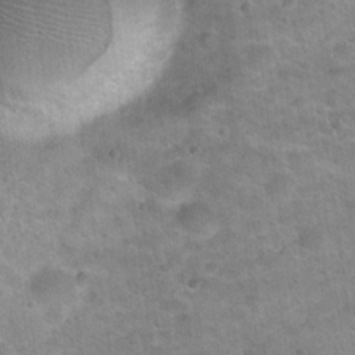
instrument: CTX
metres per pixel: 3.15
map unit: Hto
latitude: 21.1970
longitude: -49.4993
